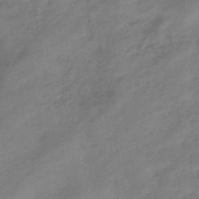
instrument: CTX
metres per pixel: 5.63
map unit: eHb
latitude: -43.7099
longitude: 85.2942
